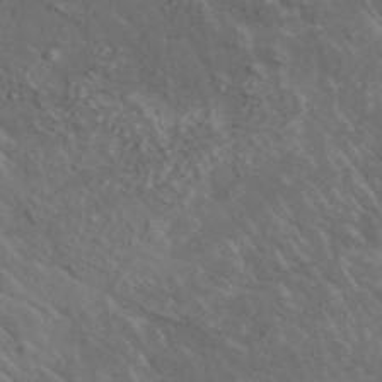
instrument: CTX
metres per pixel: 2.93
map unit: lHvf
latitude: 37.3293
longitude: -89.7639
